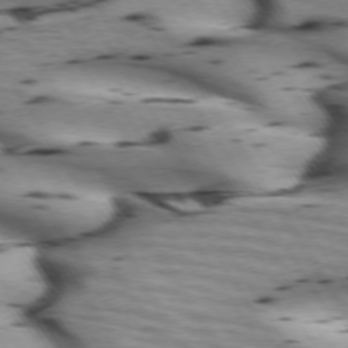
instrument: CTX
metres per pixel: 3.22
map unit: lApd
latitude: 72.5735
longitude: -52.9325
